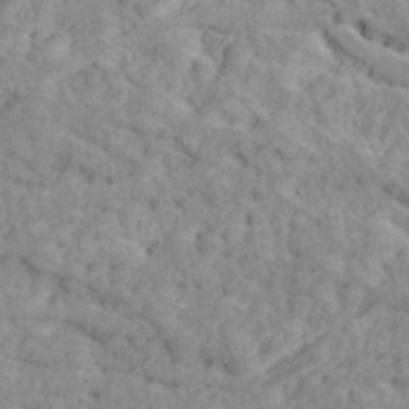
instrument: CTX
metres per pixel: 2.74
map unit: Ave
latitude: 18.5168
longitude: -135.2348
